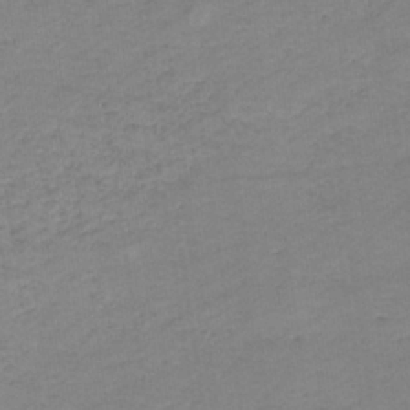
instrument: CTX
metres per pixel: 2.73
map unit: lHb
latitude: -34.2173
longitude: 68.8597
